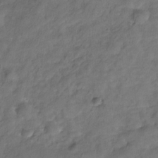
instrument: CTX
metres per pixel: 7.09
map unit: Hve
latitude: -31.5966
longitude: 96.0472
